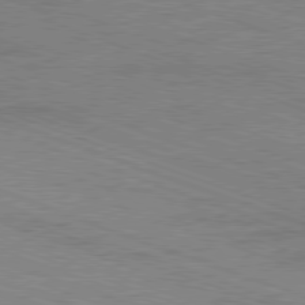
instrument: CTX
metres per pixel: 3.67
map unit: Ap
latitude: -81.6155
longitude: -73.8962
